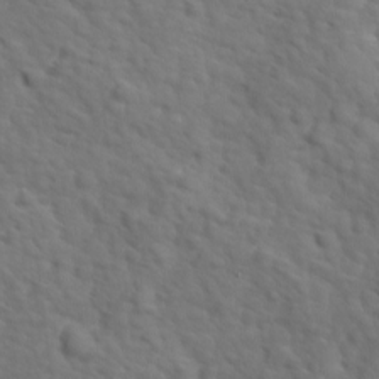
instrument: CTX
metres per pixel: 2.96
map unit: Ave
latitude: 17.9717
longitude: -132.4790
